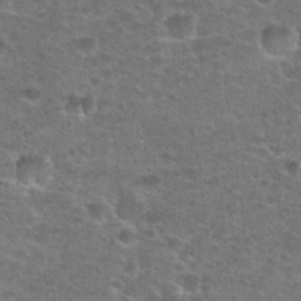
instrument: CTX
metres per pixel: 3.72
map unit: Hto
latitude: 25.4804
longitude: -49.6883
